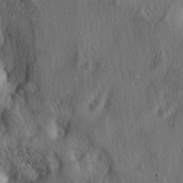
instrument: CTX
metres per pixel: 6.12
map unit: lAa
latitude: -4.4062
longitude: -124.3278
